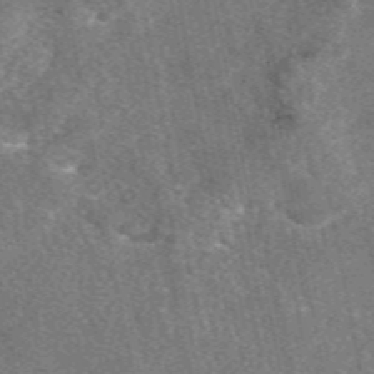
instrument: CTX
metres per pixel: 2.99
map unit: eAb
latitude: 48.2334
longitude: 109.7855
